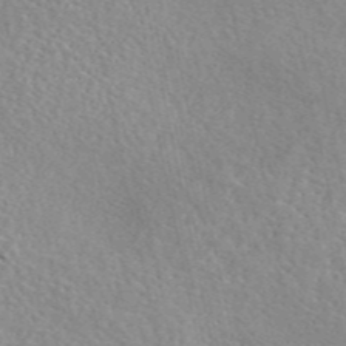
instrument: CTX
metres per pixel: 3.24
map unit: eAb
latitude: 45.7638
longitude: 111.7099
